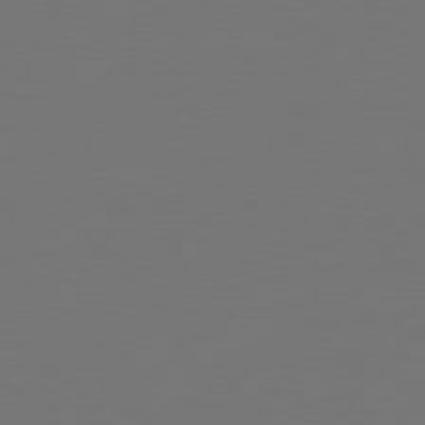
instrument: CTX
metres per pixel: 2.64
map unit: Hpe
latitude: 76.8191
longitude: -137.8584
